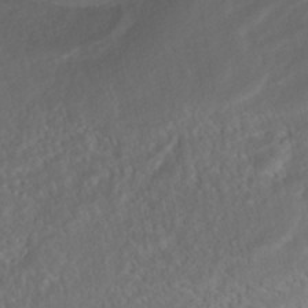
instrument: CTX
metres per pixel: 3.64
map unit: ANa
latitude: -41.8422
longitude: 104.6896
